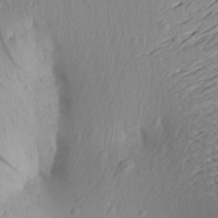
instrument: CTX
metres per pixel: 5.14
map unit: Aa
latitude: 18.9513
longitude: -144.6868
